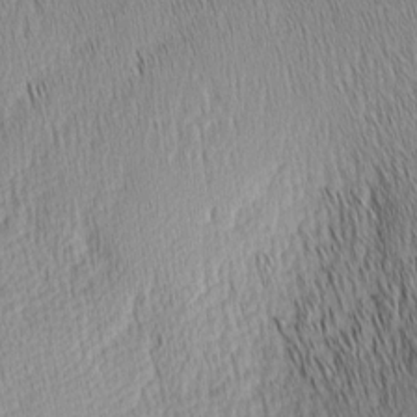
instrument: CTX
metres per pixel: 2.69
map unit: Nhu
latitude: -6.4440
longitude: -152.6113
